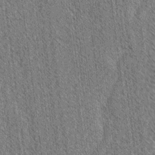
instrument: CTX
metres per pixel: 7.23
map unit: lAvf
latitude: -2.3684
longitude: -114.8946
